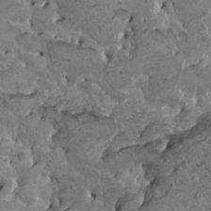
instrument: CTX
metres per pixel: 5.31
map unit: HNhu
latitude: 6.7246
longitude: -1.1214
